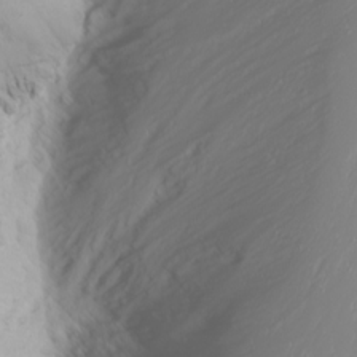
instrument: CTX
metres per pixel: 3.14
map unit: Nhu
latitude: -7.0108
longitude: -88.7625
